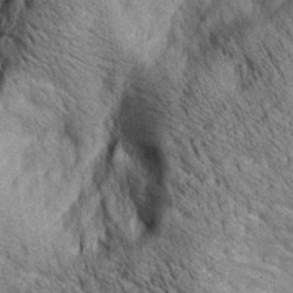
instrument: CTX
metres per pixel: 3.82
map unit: lAa
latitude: 20.0255
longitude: -139.9339
